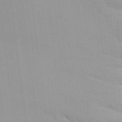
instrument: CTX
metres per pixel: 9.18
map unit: Ave
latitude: -11.1053
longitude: -120.6113
